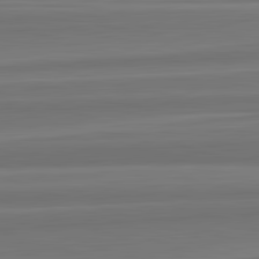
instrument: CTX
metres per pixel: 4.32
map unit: lApd
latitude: 82.8757
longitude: 168.1983
